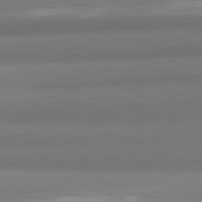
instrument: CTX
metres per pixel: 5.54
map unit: lApd
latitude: 82.1766
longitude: 160.5574
